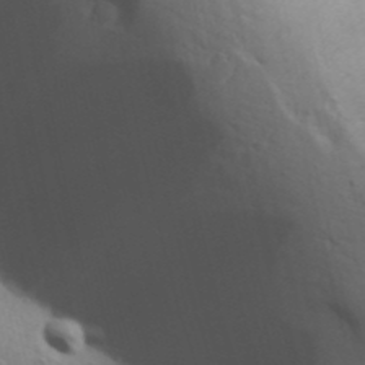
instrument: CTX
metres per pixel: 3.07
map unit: Aa
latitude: 31.2915
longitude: -146.5357
